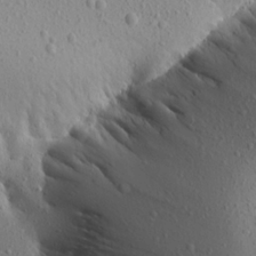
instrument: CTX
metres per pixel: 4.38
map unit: Aa
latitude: 19.6882
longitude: -148.2900
